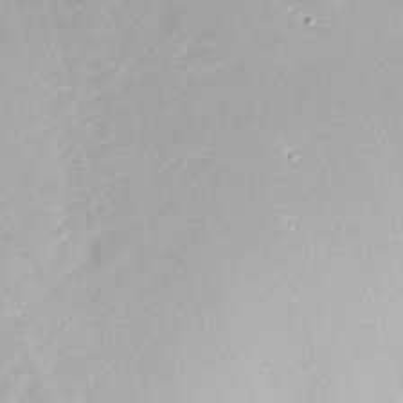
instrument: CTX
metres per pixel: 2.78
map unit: Nhu
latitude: 24.2522
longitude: -62.4223
